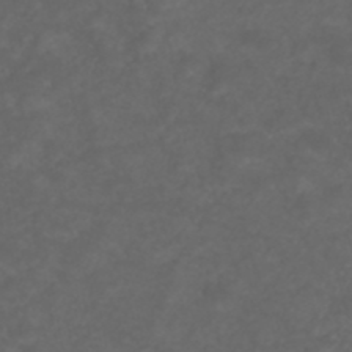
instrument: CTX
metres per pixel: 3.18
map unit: ANa
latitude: 39.1403
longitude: 23.7856
